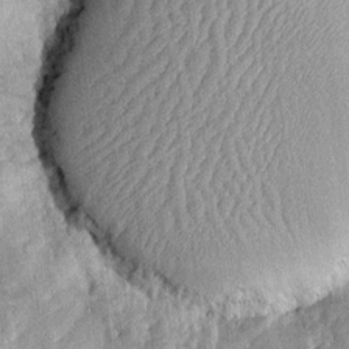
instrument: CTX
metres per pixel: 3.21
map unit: Htu
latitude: -0.3496
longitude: 150.1227
